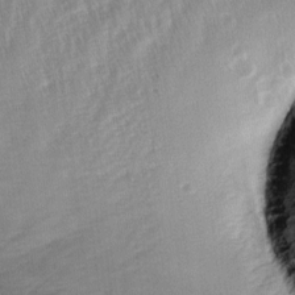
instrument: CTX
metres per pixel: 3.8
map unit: lAa
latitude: -3.1242
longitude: -128.8002
